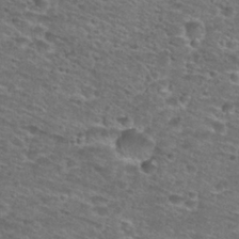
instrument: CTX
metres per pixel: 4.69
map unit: Hto
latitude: 28.4979
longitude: -49.0081
